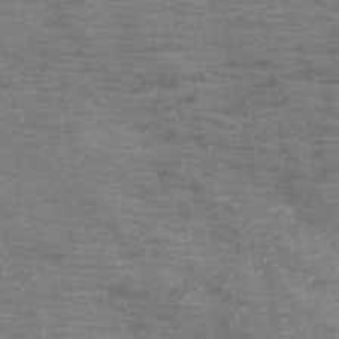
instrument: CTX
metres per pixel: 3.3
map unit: HNb
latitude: -45.7478
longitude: -46.6491
